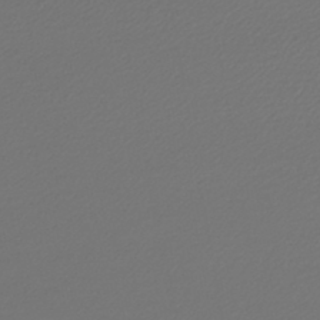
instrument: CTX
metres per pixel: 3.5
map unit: lHb
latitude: -43.6910
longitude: 61.5399
